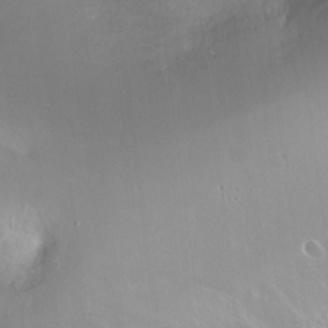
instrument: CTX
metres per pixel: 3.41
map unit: Ht
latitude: -14.9920
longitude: -41.3481
